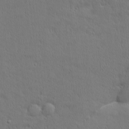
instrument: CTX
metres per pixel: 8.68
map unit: Nhu
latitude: 1.5182
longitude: -77.7638
